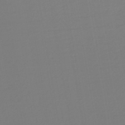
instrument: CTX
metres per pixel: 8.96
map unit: lHb
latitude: -46.3117
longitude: 60.1606
